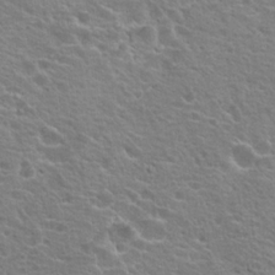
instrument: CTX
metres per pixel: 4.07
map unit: Hto
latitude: 19.8772
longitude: -33.6316
